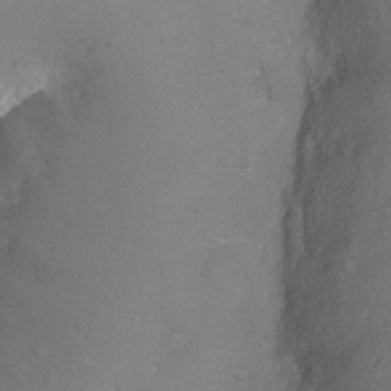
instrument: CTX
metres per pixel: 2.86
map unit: Ht
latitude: 1.9717
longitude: -35.7260
